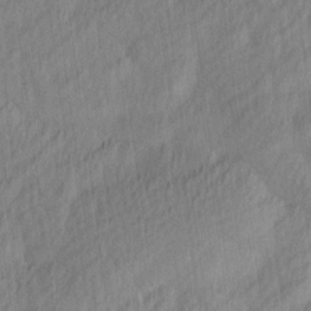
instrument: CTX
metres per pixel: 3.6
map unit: Ave
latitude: 12.8947
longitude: -106.4790
